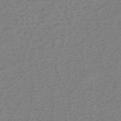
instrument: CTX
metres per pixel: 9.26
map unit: eHh
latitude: -39.9556
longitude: -28.6301
